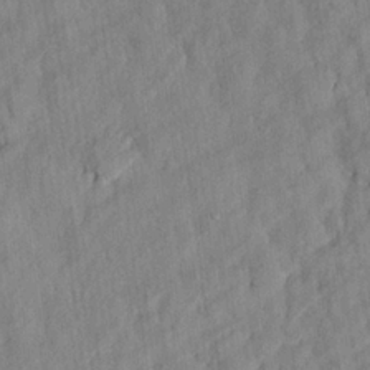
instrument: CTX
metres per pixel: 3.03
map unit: eHh
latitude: 24.9324
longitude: -79.7639
